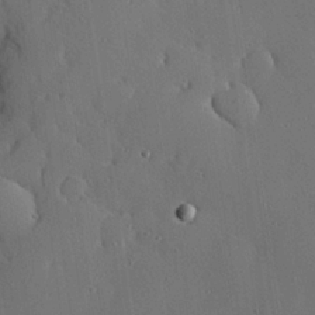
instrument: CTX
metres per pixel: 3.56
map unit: eHh
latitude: 22.9514
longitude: -91.4237
